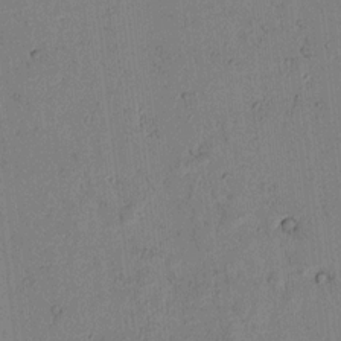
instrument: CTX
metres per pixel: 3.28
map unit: lAvf
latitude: 6.3656
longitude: 169.3698
